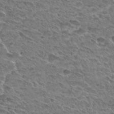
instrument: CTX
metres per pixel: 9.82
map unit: Hto
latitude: 28.8758
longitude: -39.0836
